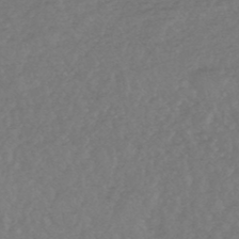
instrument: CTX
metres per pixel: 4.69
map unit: HNhu
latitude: -48.1417
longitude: 97.6722
